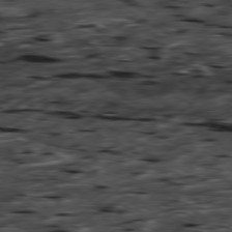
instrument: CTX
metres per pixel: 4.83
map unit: Hpe
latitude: -79.3320
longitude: -20.6302
